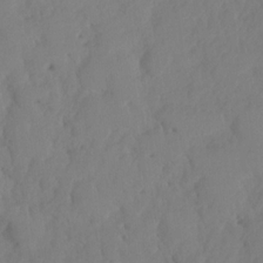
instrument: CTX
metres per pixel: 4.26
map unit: HNhu
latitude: -23.9556
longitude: 49.7667
